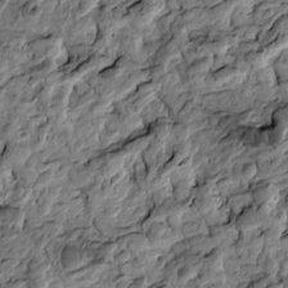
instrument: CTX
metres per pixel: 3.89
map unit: Htu
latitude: -3.6343
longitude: 156.5763
